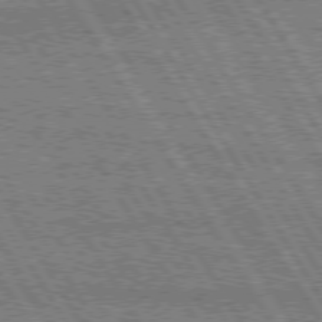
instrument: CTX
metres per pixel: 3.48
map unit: Hpe
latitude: 75.2348
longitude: -154.4601
